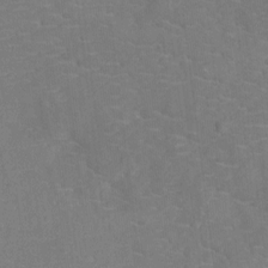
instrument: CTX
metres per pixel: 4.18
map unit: Ht
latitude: -10.1795
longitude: -23.5749
